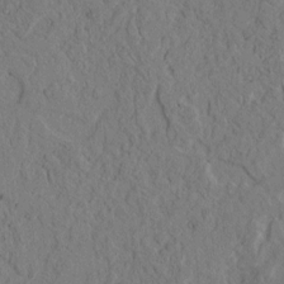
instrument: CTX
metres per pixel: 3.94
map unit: lAvf
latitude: 4.7246
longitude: 165.9178
